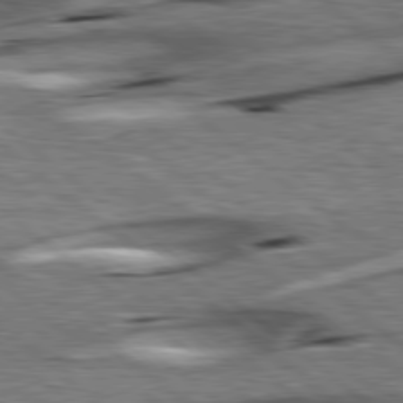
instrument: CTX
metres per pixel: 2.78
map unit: lApd
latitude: 78.8002
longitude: -52.7624
